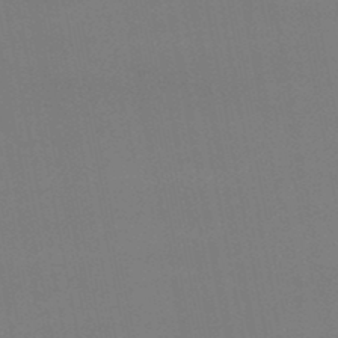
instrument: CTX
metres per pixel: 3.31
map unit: lHb
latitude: -48.1606
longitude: 62.1794
